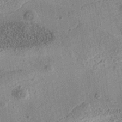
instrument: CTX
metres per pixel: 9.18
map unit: eAb
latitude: 35.8016
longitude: 110.8974
